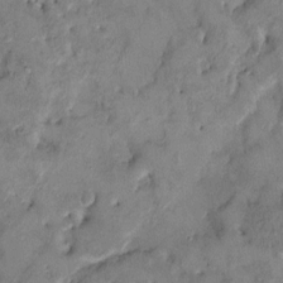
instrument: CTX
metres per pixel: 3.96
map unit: HNhu
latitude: 6.6868
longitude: 0.1228
